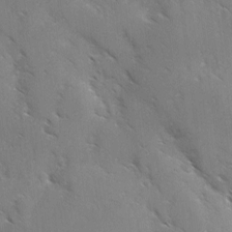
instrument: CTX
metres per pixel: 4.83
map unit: Ave
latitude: -0.3873
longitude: -111.8961
